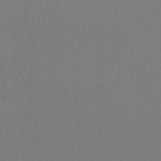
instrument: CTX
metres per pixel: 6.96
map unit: lHb
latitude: -48.4440
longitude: 64.0283
